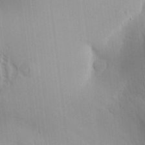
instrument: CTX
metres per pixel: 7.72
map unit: Aa
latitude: 31.5560
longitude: -140.4978
